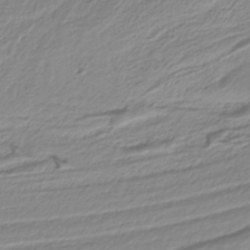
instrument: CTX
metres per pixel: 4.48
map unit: HNb
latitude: -37.3887
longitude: 57.9556
